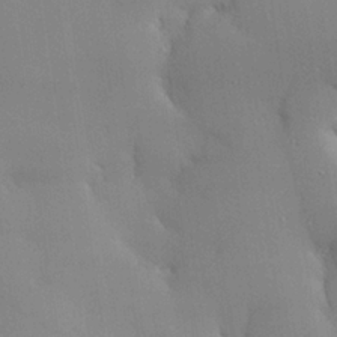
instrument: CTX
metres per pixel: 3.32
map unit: Hve
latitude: 24.7813
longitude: -91.5371
